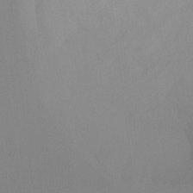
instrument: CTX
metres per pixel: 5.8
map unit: Ht
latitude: -8.1228
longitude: -32.7435
